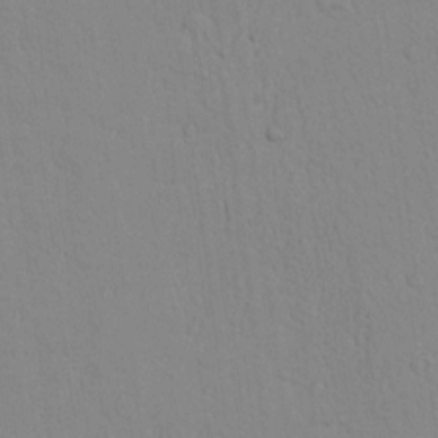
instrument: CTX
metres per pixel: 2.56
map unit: lAvf
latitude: 8.9703
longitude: 168.3873
